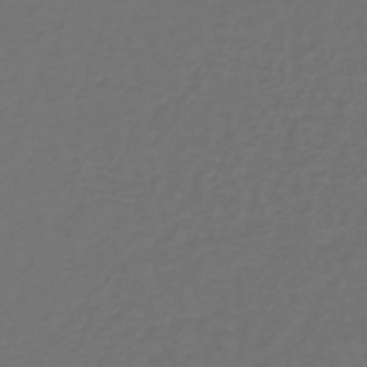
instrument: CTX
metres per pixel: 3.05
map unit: lHb
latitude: -39.3510
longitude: 63.1809
